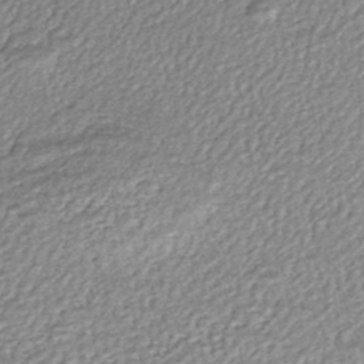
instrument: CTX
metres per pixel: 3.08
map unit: HNhu
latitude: -46.6140
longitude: 106.0094
